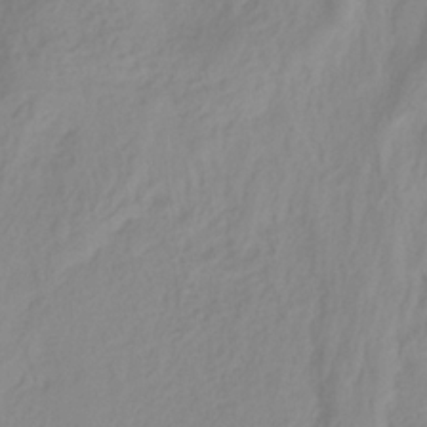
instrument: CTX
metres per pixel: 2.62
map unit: HNhu
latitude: -29.0675
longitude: 67.5588
